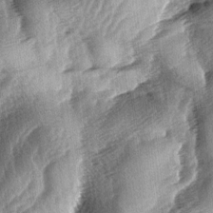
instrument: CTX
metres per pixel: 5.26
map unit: lAa
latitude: -4.1983
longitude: -126.6302
